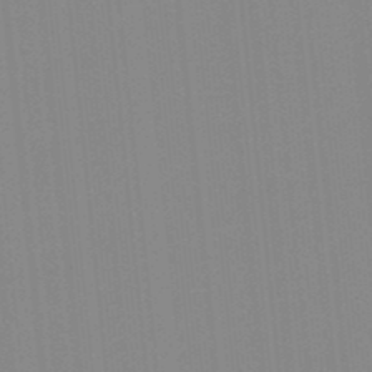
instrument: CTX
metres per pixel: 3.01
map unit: lHb
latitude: -48.7275
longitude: 81.1620
